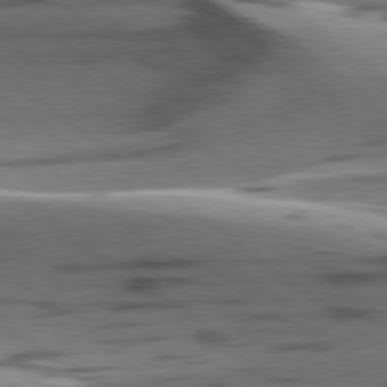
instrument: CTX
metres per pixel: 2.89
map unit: lApd
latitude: 79.0081
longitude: -50.7057
